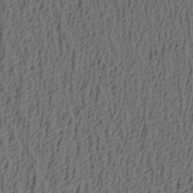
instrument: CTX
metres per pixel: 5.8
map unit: lAa
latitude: 4.5546
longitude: -114.2144
